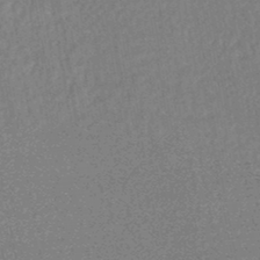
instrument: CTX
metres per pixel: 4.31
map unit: HNhu
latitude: -46.7085
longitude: 99.9556
